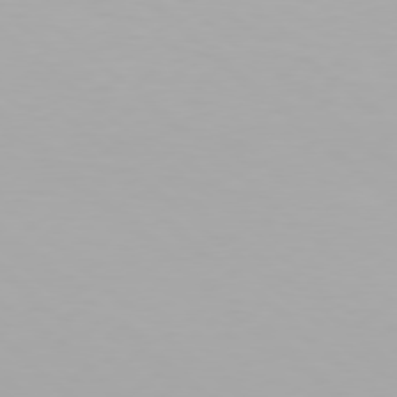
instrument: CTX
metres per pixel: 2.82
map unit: Hpe
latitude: 78.0444
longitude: -135.1970
